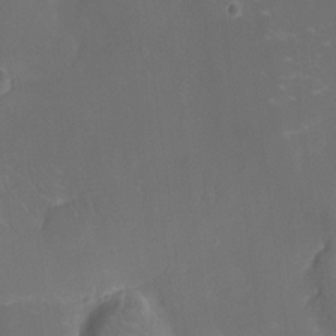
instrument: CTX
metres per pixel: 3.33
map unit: Nhu
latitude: -14.4251
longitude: -24.4978
